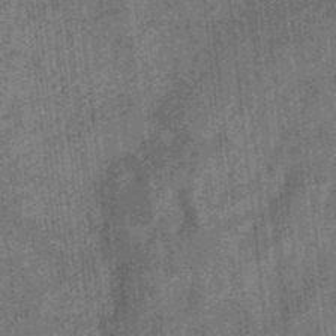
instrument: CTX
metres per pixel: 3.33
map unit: eHb
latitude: -34.7463
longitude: 78.8408
